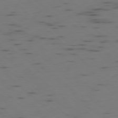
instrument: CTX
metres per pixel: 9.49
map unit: Ap
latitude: -78.4818
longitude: -61.7638
